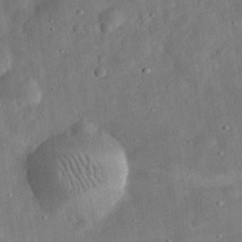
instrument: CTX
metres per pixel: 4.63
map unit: eHh
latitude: 32.6113
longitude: -75.1025
